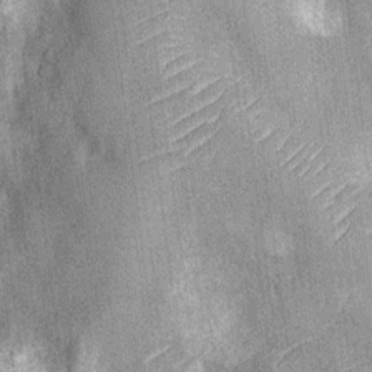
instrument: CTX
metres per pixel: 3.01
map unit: Nhu
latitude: -12.6141
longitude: -23.5560
